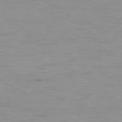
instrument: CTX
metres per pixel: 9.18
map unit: Ap
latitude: -79.5966
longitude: -76.6490
